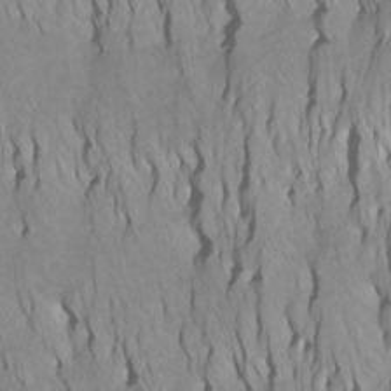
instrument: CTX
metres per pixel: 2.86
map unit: Htu
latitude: -6.7463
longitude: -69.6316
